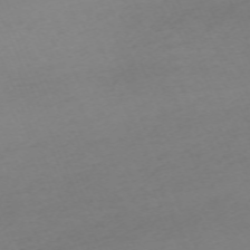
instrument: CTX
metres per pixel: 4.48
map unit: Nhu
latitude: -67.4832
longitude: 38.3684
